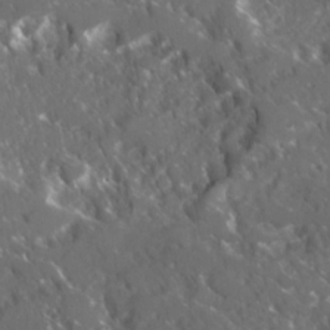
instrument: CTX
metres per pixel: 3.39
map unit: Ave
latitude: 17.5938
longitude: -130.3279
